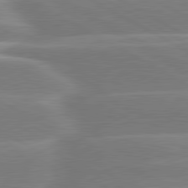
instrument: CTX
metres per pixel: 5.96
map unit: lApd
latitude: 80.8758
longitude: -128.2333
